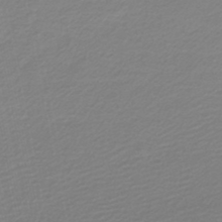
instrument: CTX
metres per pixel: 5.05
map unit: lHb
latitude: -46.8030
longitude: 64.3495
